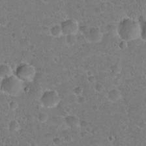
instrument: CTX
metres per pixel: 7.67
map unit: Hto
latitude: 21.7072
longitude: -48.3089
